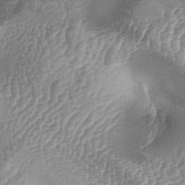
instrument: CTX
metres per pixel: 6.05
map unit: lAa
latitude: -5.8800
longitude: -128.1767
